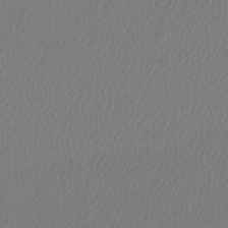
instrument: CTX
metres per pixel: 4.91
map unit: lHb
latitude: -43.3887
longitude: 70.7652
